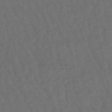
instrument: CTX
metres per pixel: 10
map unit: lHb
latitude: -47.9178
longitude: 80.8597
